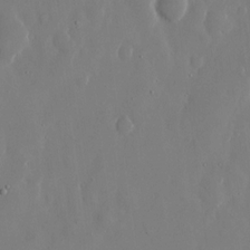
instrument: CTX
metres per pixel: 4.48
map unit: eHh
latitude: 13.5749
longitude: -71.5182
